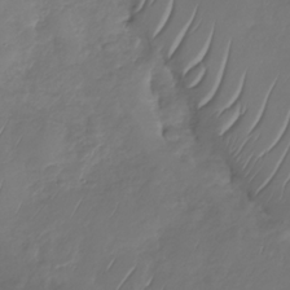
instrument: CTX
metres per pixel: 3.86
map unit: Nhu
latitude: -30.4062
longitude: -59.1403
